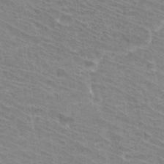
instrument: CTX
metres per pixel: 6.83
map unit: Hto
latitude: 31.6883
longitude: -41.4615
